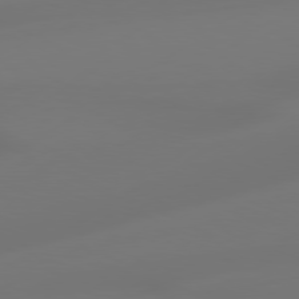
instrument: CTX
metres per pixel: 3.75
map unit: Hpe
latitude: 78.5735
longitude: -128.4979
